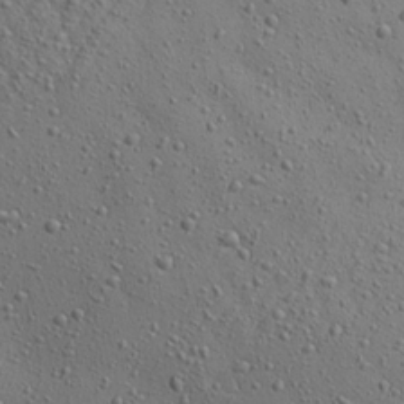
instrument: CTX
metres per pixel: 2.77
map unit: Aa
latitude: 22.7624
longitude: -143.6316
